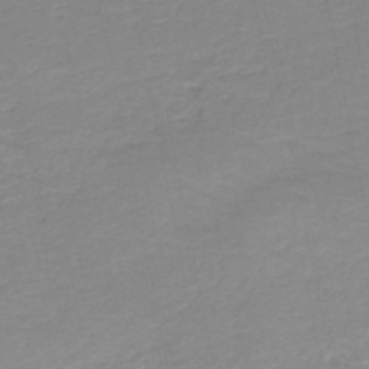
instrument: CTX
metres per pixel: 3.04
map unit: HNb
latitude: -49.7856
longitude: -48.1578
